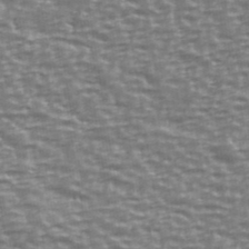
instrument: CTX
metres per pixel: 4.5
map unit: Ave
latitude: 40.4601
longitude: -113.4615
